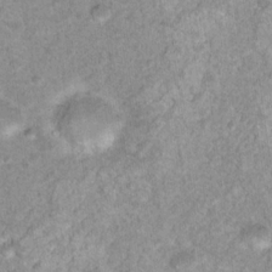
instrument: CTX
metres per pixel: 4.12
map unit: Nhu
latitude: 16.6491
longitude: -31.1404
